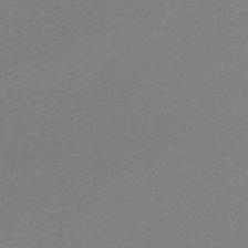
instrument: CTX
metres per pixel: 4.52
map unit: lHb
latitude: -46.8597
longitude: 57.8800
